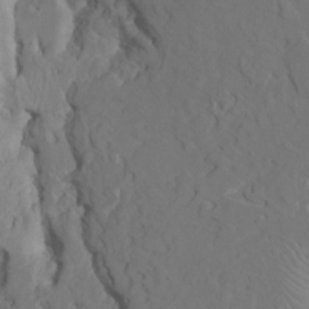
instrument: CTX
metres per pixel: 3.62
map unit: HNhu
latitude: 6.6113
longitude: -6.4034
